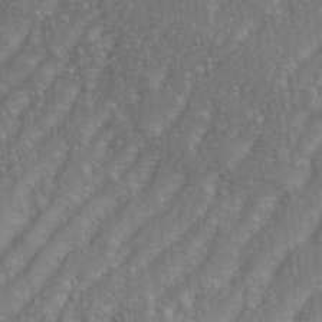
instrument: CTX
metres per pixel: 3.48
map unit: eHh
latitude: 35.3103
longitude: -133.5371
